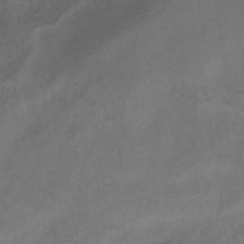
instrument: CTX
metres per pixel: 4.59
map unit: HNhu
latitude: -41.3698
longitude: 92.3495
